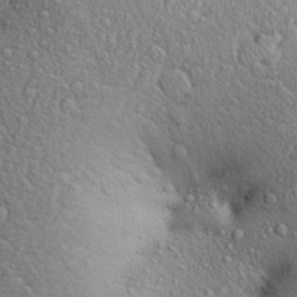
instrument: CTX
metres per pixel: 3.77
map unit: Aa
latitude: 28.2333
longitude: -148.6302
